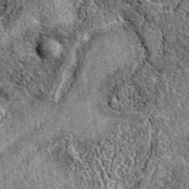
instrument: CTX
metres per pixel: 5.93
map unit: eAb
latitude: 37.9528
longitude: 110.9353
